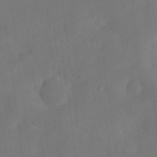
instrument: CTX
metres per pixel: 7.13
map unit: Nhu
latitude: 25.7449
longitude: -70.9136
